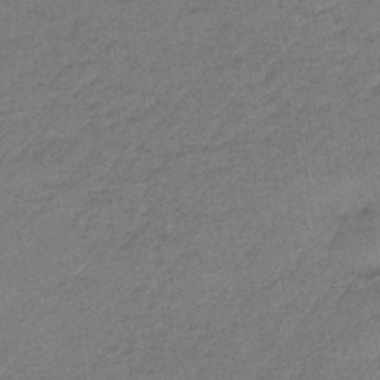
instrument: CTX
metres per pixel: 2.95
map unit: lHb
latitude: -35.0864
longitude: 62.7274
